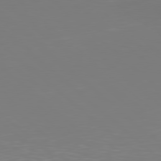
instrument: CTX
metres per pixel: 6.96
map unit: Hpe
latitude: 78.5168
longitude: -171.6505
